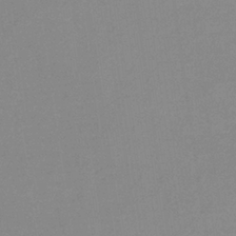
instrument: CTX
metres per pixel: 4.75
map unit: lHb
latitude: -34.0094
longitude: 69.8611
